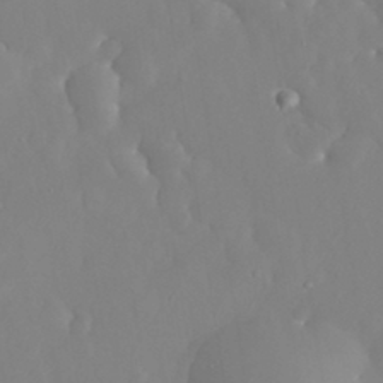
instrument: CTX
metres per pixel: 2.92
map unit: eHh
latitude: 31.4049
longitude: -58.7057
